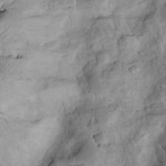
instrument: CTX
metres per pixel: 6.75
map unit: Htu
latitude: -4.9541
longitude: 153.1242
